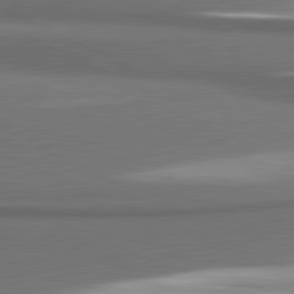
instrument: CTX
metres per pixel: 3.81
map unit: lApd
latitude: 81.3859
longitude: 175.0675
